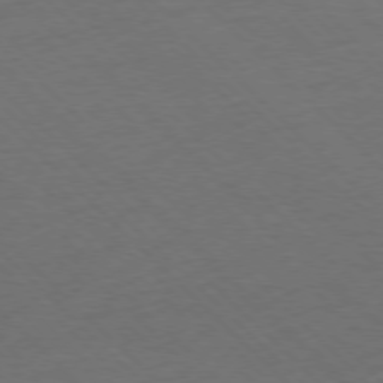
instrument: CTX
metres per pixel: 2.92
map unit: Ap
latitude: -77.5399
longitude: -85.4804
